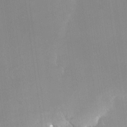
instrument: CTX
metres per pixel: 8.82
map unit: Nhe
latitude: -28.0661
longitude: -110.6491
